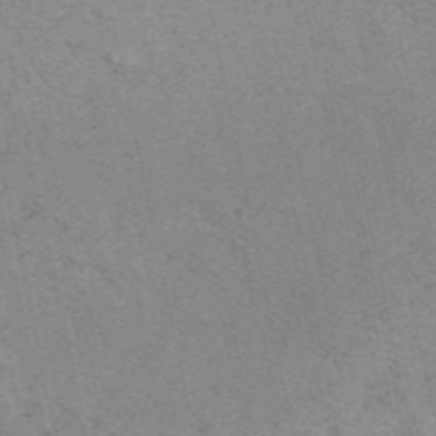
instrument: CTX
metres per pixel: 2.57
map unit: ANa
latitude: 50.1955
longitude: -74.8758
